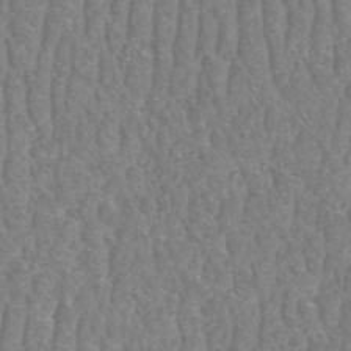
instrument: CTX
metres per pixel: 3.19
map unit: HNhu
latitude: -48.3684
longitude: 29.7667
